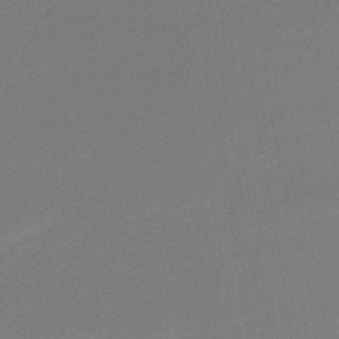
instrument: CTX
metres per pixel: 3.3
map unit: lHb
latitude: -46.5007
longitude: 59.2564
